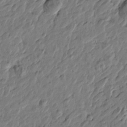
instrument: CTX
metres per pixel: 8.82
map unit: Htu
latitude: -2.4817
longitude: -179.6694
